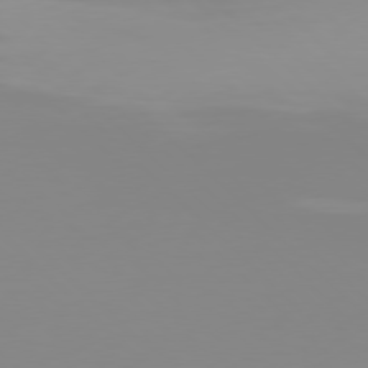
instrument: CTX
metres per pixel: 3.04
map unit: Hpe
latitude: 77.2537
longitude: -132.3656
